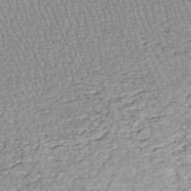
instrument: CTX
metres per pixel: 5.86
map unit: HNhu
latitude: -48.1039
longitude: 100.2739
